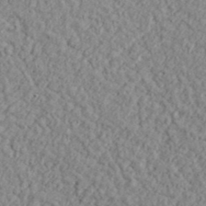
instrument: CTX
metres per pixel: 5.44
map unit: lHvf
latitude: 38.3656
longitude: -90.8947
